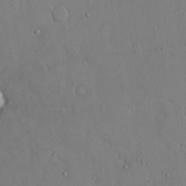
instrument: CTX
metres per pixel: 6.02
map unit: eHh
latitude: 15.0081
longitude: -70.7246
